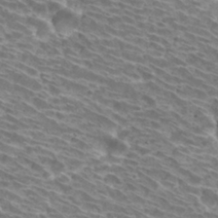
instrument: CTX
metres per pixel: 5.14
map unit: Hto
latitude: 31.2348
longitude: -42.2145
